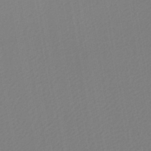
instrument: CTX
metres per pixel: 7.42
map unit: lHb
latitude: -45.3888
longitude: 74.0283
